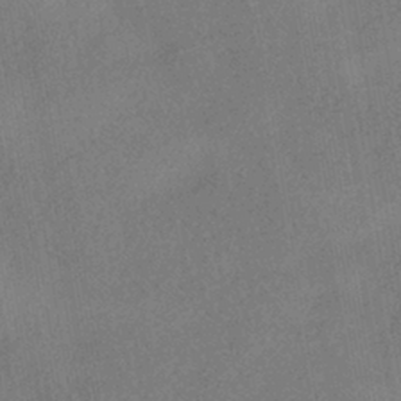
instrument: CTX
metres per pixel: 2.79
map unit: HNhu
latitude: -40.3684
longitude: 98.4440
